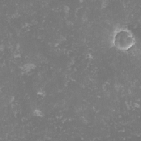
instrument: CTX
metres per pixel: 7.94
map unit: lHvf
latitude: -13.4455
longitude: -98.6679
